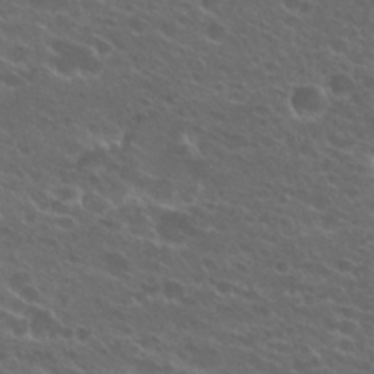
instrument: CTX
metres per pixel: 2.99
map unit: Hto
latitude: 25.1403
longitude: -39.8016
